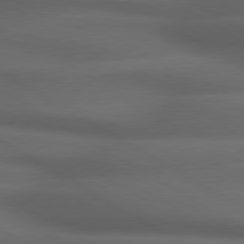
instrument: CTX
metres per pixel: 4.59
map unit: lApd
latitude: 79.1781
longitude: -118.3089
